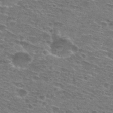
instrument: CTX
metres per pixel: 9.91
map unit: Hto
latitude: 28.0255
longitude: -48.1011
